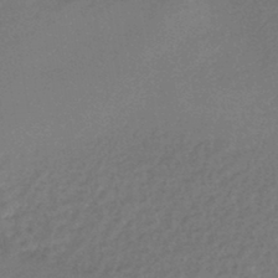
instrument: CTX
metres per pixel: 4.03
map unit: lHb
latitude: -45.8045
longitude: 62.8408
